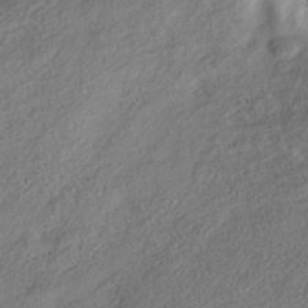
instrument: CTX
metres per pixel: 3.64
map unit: HNhu
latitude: -41.2187
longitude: 107.2187
